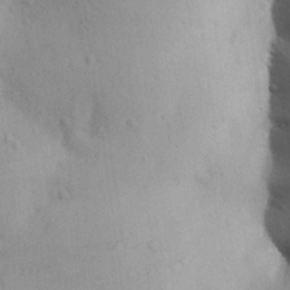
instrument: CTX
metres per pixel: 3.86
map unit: Aa
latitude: 27.2726
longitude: -148.6868
